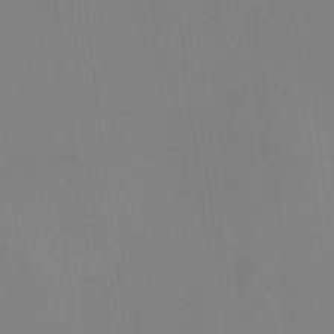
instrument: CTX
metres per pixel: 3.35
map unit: HNhu
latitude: -1.8234
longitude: -6.9325
